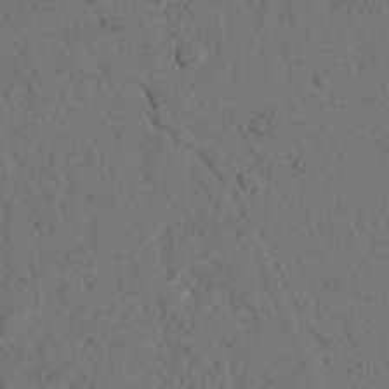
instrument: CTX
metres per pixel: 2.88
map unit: Nhu
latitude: 20.6869
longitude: -75.7261
